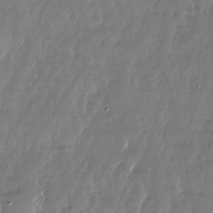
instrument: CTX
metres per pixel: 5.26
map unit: Nhu
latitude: -27.8422
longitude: -60.4223
